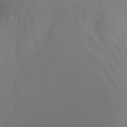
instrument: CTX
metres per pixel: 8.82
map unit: Nhu
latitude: -7.7855
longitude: -52.6302
